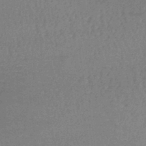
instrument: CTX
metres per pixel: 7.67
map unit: lHb
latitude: -42.4440
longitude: 66.2550
